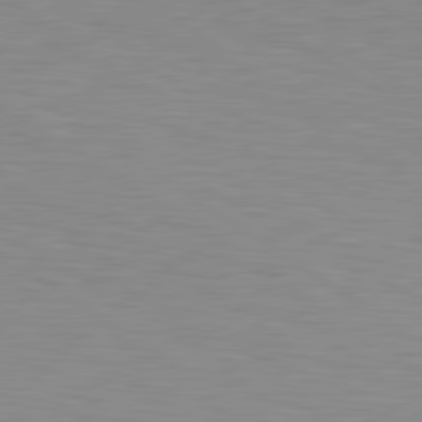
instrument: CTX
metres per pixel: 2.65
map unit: lApd
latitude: 80.2333
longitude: 134.4629
